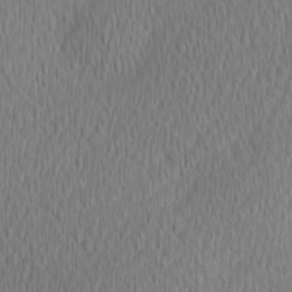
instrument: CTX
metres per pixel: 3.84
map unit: Hve
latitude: 13.3482
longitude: -91.3671
